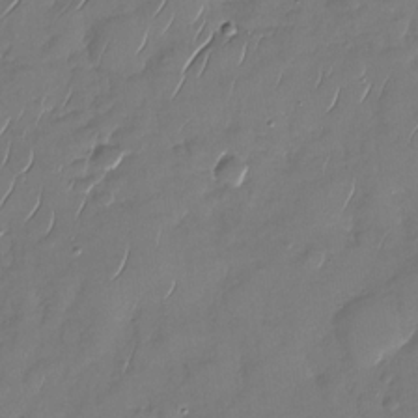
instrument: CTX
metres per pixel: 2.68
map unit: Nhu
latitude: -28.1039
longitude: -65.1403
